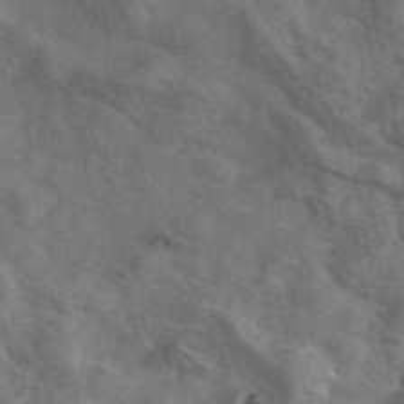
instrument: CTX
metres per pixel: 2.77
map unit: eAb
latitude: 46.7813
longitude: 128.0094
